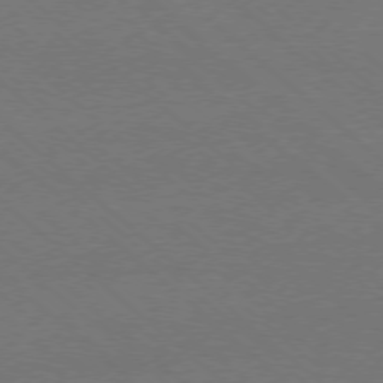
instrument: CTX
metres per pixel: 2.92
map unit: Ap
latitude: -77.7856
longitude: -84.0822
